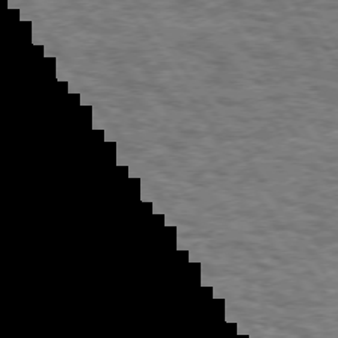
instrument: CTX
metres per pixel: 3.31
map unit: Hpe
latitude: 73.2537
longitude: -131.1026
